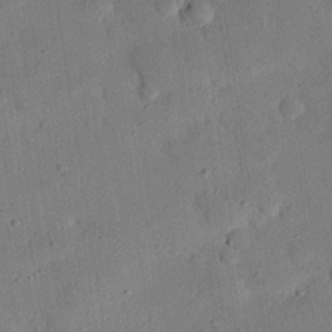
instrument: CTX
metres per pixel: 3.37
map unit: eHh
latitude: 26.9325
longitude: -77.0836
